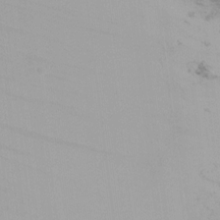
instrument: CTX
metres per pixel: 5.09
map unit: Ht
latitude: -6.8597
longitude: -29.1592
